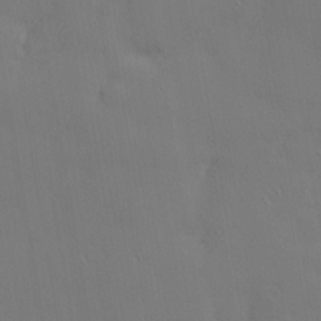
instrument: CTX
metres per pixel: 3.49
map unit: Nhu
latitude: 1.1781
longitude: -76.9324
